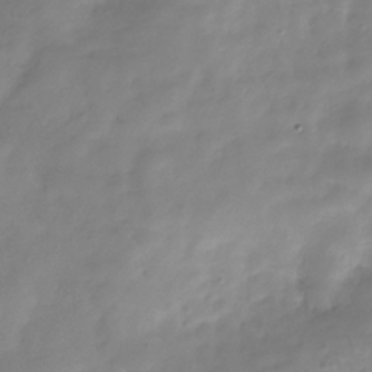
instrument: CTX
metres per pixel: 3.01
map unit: Hve
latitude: -31.7099
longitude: 90.1417
